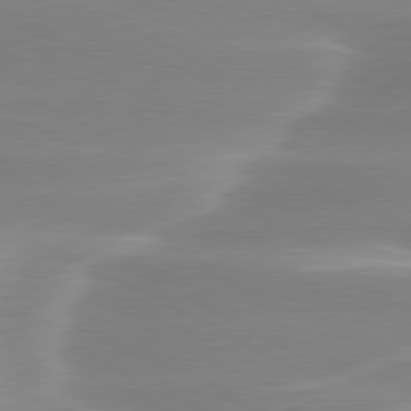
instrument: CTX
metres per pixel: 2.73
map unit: lApd
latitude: 79.7261
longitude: -115.7638
